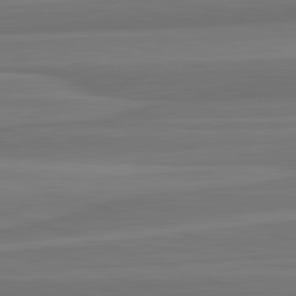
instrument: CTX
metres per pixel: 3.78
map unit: lApd
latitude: 82.7813
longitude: 168.9919
